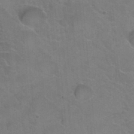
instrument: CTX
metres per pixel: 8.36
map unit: Hto
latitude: 36.3656
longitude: -46.7058
